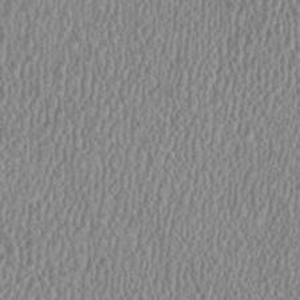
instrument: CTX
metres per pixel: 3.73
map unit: HNhu
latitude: -1.0298
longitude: 0.5385
